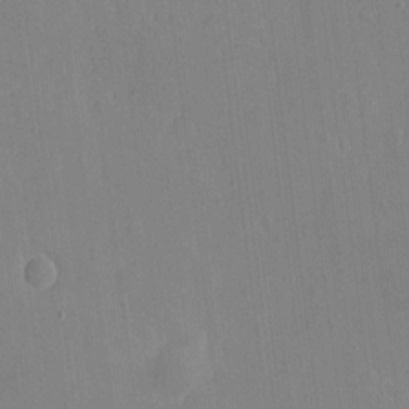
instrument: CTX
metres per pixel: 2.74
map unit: eHh
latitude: 4.4034
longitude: -72.7813
